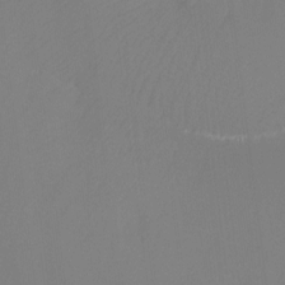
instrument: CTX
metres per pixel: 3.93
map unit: Ht
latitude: -3.5399
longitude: -27.6505
